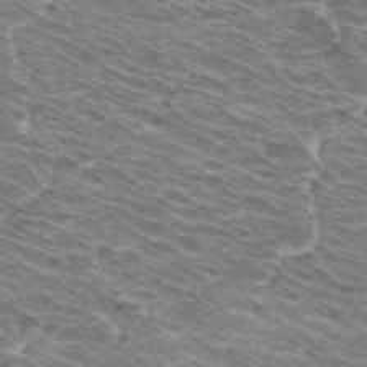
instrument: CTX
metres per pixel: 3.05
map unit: Hto
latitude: 31.3671
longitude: -42.2712
